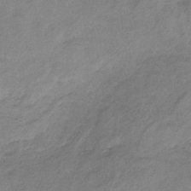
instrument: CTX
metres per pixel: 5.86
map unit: HNb
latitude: -33.4833
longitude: 58.4251
